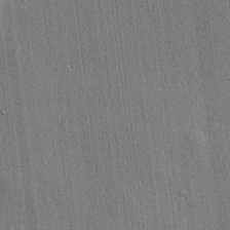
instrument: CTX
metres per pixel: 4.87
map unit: lHvf
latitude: 20.7435
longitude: 141.6155
